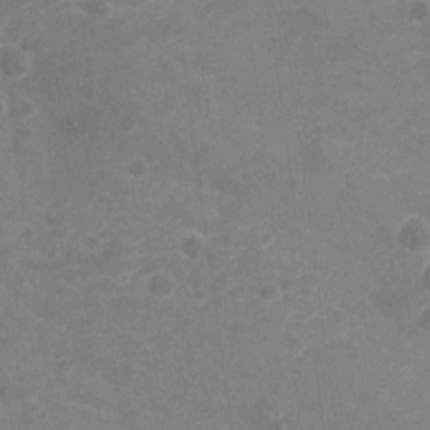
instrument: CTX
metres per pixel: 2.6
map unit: Nhu
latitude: -21.4265
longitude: -55.8016
